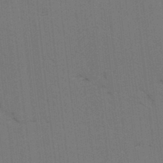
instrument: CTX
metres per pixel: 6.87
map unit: lAvf
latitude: 25.9717
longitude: -111.7072
